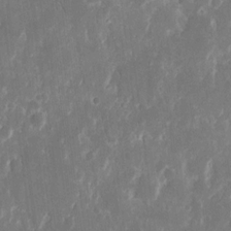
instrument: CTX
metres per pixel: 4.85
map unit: eHh
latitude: 12.5357
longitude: -71.8961
